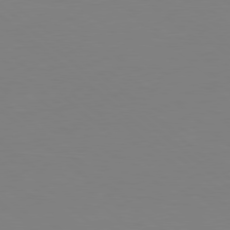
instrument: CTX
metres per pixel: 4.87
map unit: Hpe
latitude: 78.1767
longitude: -172.4978
